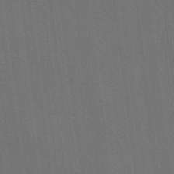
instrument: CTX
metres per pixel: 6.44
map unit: Ave
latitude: -6.8975
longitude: -122.4601
